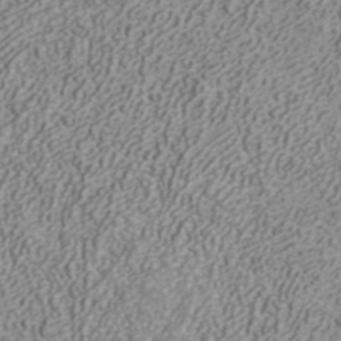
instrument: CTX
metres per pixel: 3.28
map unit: ANa
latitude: 41.8205
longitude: 30.6707
